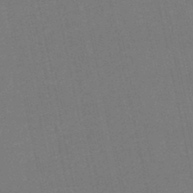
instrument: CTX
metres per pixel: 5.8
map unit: eHb
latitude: -50.3117
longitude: 72.9919
